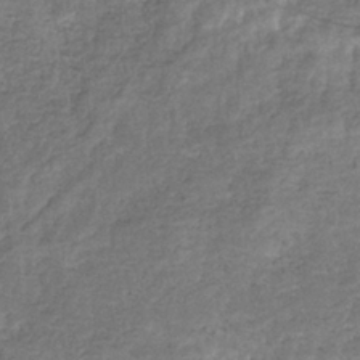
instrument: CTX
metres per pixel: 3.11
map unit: eHb
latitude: -34.2362
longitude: 77.2754
